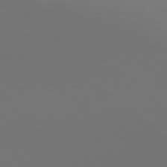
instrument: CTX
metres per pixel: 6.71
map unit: lApd
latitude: 79.8773
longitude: 159.0297
